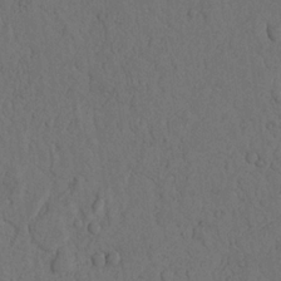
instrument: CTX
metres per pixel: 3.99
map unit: Nhu
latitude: 20.7813
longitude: -75.7828
